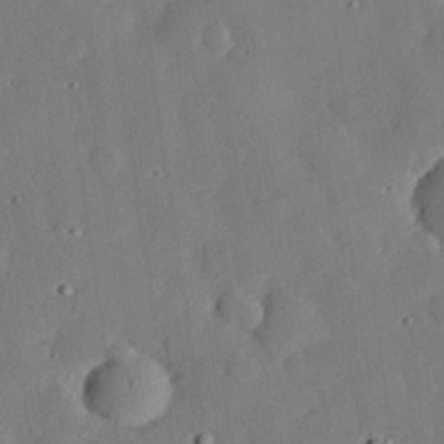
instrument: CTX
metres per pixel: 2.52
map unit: eHh
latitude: 29.1025
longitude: -81.3482
